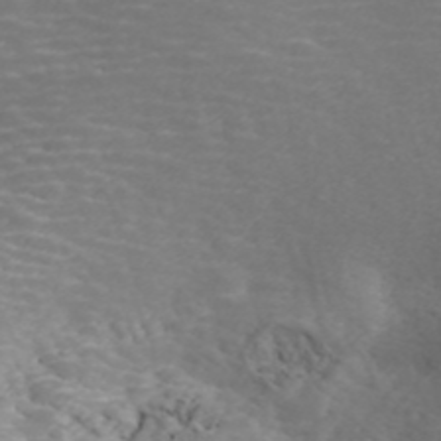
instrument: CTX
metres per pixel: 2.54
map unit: ANa
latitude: 42.6302
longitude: 29.0487
